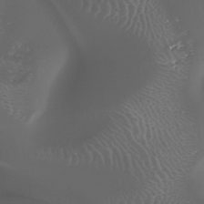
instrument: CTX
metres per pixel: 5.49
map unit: HNhu
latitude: -47.3131
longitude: 30.9352
